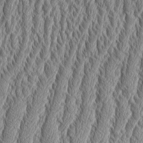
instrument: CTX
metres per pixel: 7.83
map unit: Aa
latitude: 9.3104
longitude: -129.5938
